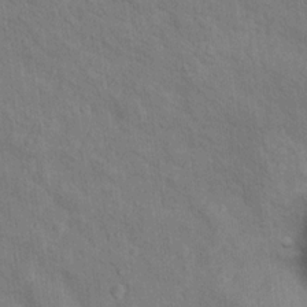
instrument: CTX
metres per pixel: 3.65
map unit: Hto
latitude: 14.5546
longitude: -38.0822
